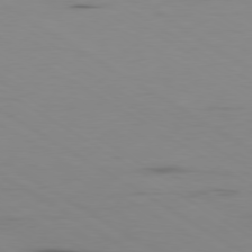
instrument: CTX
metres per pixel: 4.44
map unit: Ap
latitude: -80.1606
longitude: -102.7246
